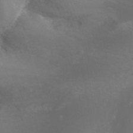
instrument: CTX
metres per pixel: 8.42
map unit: Nhu
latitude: -7.7288
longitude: -72.8380
